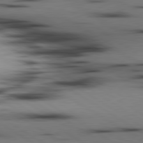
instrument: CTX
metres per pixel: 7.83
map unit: lApd
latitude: 80.3278
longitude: 161.1053
